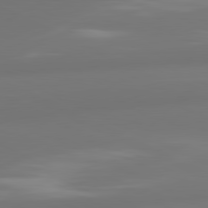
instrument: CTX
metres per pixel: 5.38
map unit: lApd
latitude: 81.0836
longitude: -165.2726
